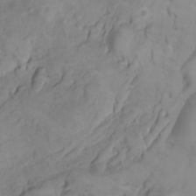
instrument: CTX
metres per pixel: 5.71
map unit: Nhu
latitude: -4.6329
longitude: -85.6505
